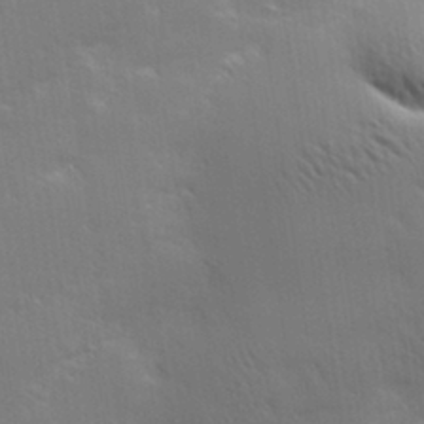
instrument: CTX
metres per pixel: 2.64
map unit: Hve
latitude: 31.2726
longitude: 149.5399
